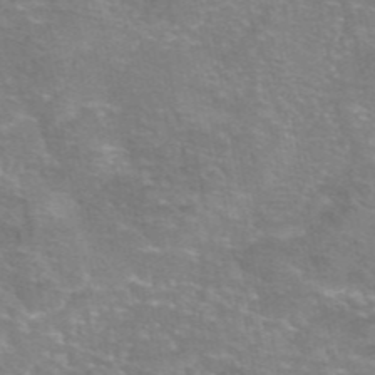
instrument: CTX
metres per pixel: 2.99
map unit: eAb
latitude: 46.1578
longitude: 102.3873
